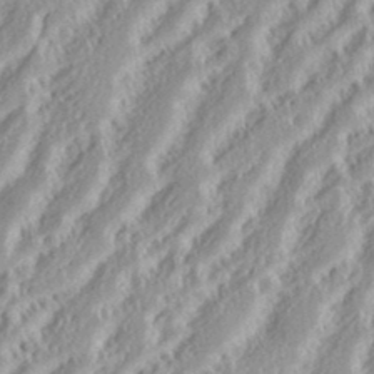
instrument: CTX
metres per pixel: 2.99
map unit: eHh
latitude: 35.1781
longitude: -132.9514
